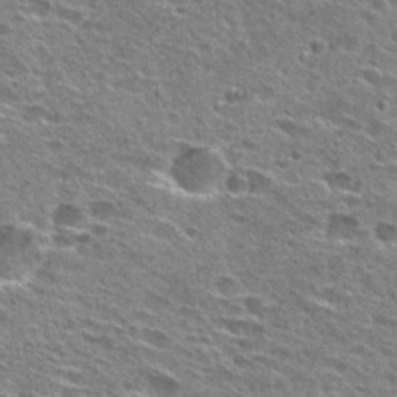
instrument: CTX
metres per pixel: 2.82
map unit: Hto
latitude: 27.0648
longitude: -47.3104
